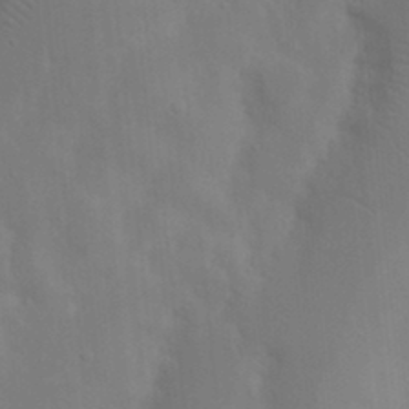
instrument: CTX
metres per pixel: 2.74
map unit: Nhu
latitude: 18.7813
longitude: -73.1781
